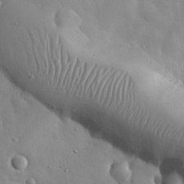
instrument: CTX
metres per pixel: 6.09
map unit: Nhu
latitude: 26.3089
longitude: -72.4601
